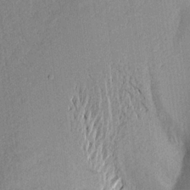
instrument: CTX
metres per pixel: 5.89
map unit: Aa
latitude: 16.8758
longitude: -148.4034
